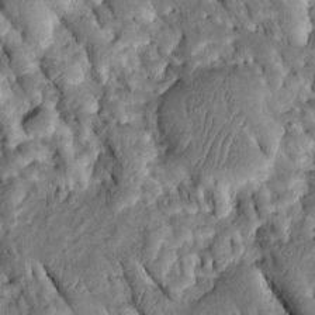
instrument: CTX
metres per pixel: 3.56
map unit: Htu
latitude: -0.7275
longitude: 148.3873
